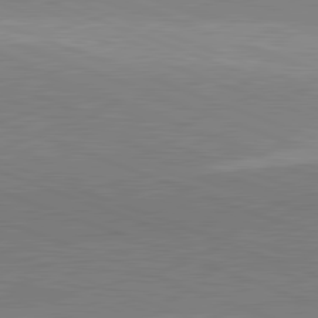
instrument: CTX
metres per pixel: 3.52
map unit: lApd
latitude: 81.8583
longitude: 136.2172
